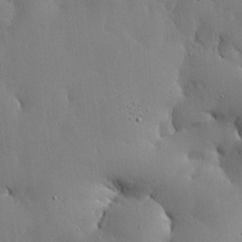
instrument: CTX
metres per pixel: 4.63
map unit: lHvf
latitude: 17.9150
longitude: -114.2711
